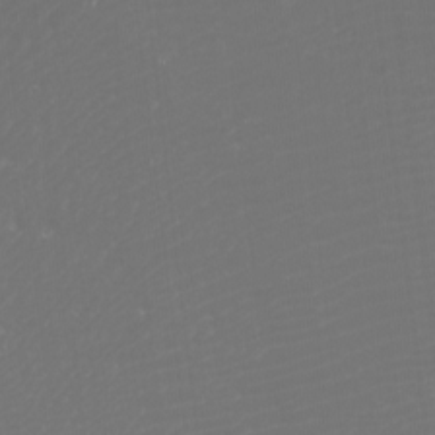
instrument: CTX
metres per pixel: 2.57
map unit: Htu
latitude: -6.6896
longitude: -74.1389
